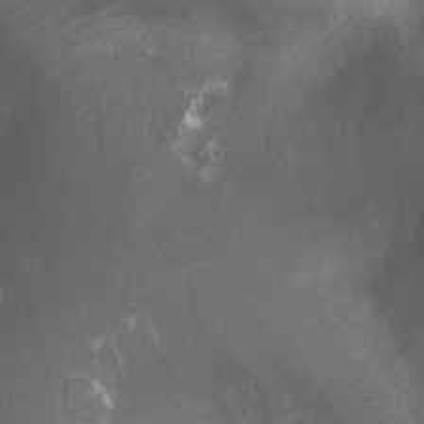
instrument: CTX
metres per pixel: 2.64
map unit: Ht
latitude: 2.2333
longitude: -19.6694
